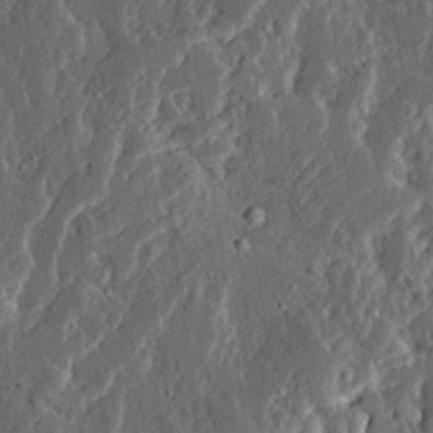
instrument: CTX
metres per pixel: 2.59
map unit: Ave
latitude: 14.2334
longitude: -137.3293
